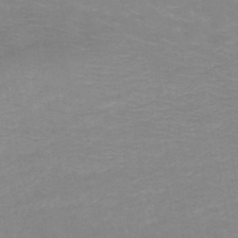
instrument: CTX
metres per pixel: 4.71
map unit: HNb
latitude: -48.4440
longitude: -46.5924
